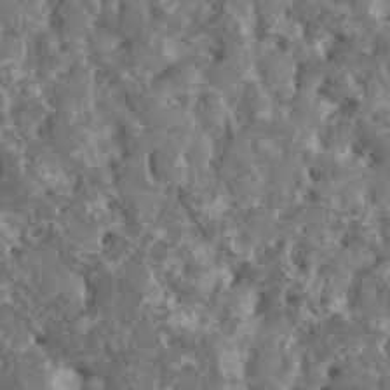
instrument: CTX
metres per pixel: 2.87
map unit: HNhu
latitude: 1.7638
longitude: 7.4832
